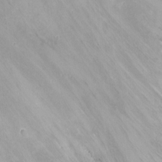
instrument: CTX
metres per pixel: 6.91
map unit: Nhu
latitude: -8.6140
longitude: -42.0633
